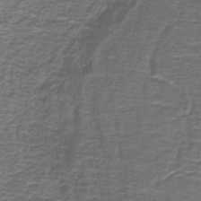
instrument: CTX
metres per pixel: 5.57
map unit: lHb
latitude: -40.7274
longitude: 56.2550
